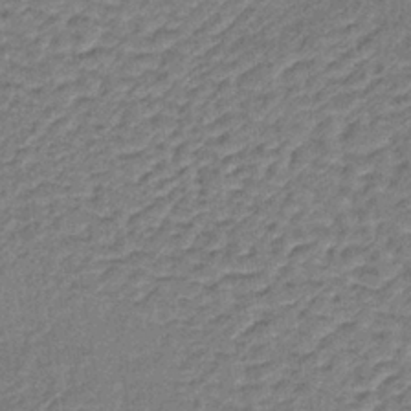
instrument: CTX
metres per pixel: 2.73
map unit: lHb
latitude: -37.1998
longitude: 60.0661
